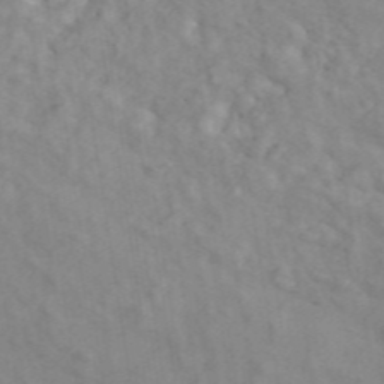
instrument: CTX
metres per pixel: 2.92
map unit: ANa
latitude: 45.8205
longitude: 26.7652
